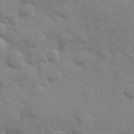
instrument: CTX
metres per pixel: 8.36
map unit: Hve
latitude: 25.9150
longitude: 148.2362
